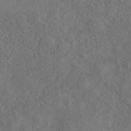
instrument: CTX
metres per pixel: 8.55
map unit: Nhe
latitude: -40.7085
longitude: -111.1781
